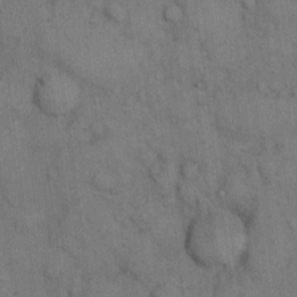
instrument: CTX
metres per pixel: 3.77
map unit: eHh
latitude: 14.8758
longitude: -63.0459
